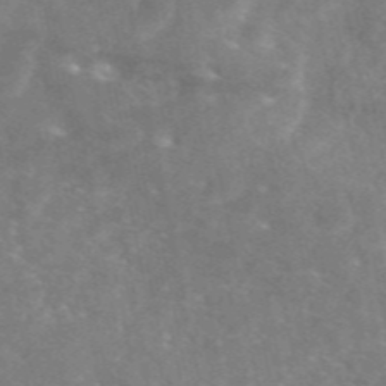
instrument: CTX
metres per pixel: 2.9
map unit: eAb
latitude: 47.3104
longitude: 119.7100
